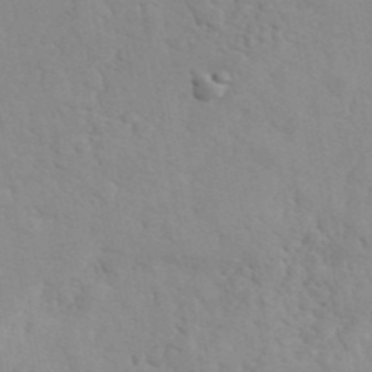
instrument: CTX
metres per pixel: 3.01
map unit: ANa
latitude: 40.9892
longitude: 51.8800
